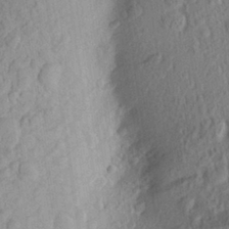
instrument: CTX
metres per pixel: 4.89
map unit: Aa
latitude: 27.2537
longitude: -143.9906
